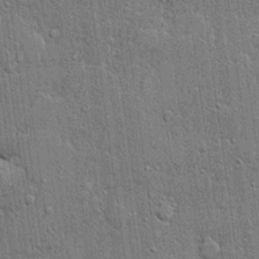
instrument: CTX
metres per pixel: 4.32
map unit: lHvf
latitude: 21.6127
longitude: 143.1053
